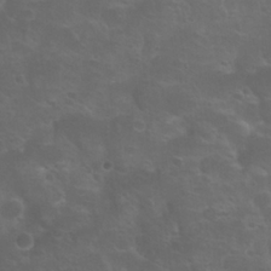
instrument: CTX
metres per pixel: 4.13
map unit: Nhu
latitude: 24.6490
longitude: -52.8380
